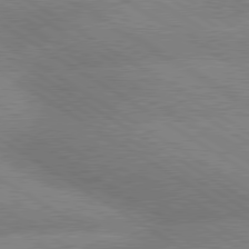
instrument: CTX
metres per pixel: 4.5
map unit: lApd
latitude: 79.6127
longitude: -152.7435
